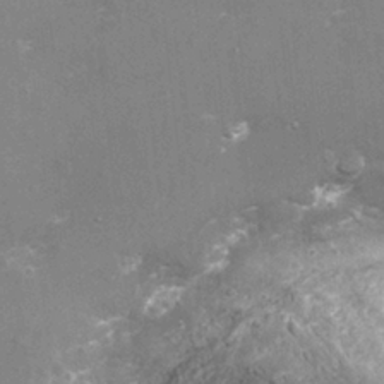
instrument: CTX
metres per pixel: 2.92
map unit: eHh
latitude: -3.3698
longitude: -75.3671
